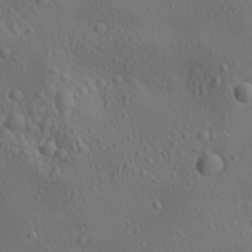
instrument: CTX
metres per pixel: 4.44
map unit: lAa
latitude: 22.7624
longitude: -137.9339
